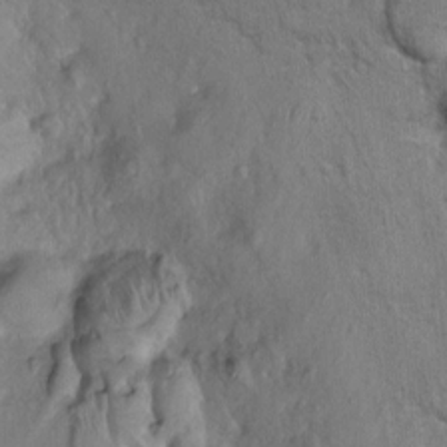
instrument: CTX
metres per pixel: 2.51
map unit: Ht
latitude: -1.8801
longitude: -15.0459
